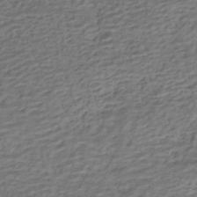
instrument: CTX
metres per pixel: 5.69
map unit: HNhu
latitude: -42.6140
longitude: 101.2564
